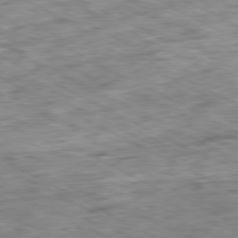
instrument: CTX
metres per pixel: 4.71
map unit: Ap
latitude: -80.9164
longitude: -87.4615
